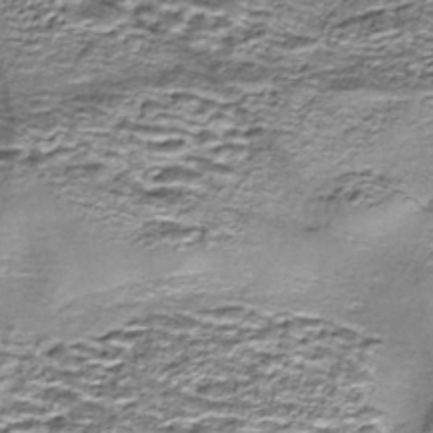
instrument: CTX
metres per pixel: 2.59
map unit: Nhe
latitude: -45.5588
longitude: 153.2565
